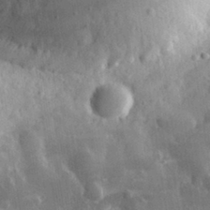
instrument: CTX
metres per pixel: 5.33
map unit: eHh
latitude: 29.9339
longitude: -79.4427
